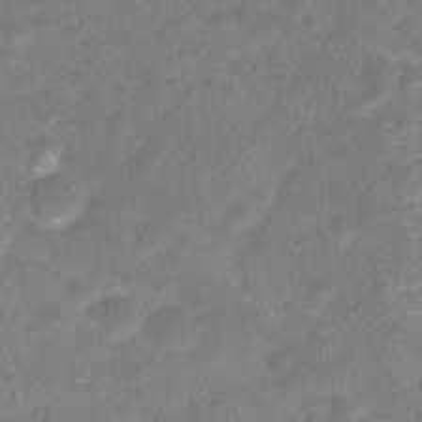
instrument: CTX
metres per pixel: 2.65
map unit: Hto
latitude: 18.4979
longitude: -38.9891
